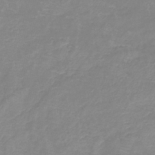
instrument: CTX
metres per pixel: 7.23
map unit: lHb
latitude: -40.4440
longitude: 76.5007
